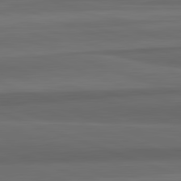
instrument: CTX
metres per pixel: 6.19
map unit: lApd
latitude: 82.7624
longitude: 176.7652
